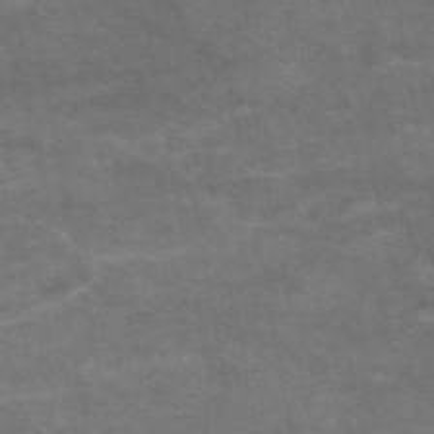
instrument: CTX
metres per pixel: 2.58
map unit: eAb
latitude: 48.5546
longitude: 122.5385
